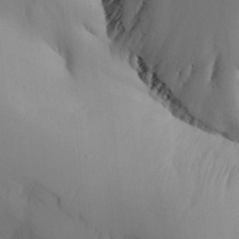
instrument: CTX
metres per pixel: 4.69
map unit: Aa
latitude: 26.0444
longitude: -131.7261
